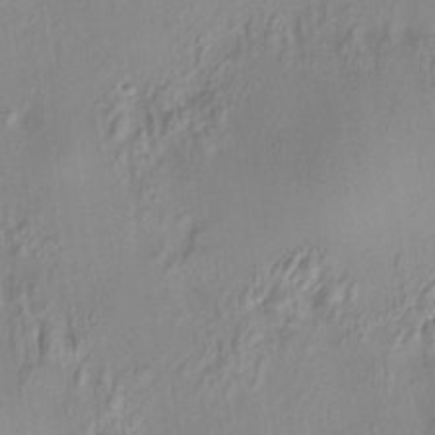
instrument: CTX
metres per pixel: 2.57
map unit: HNhu
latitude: 7.0836
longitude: 13.5966
